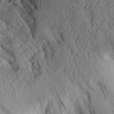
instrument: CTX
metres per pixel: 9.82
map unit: Aa
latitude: 9.5371
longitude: -127.2537
